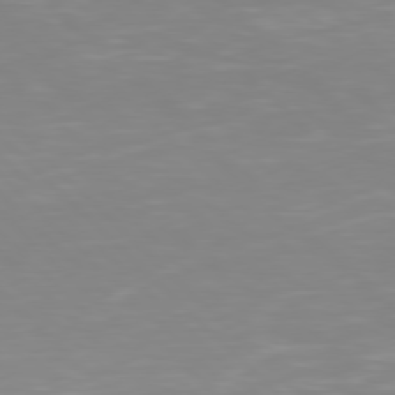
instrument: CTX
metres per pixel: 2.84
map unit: Hpe
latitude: 77.2726
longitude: -175.4804
